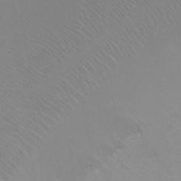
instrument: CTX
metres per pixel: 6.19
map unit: Ht
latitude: 1.8016
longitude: -35.6127
